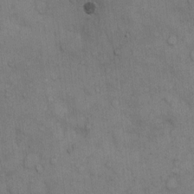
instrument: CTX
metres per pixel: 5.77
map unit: Hto
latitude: 10.7624
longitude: -61.2159
